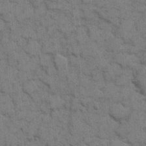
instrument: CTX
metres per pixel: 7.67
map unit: eHh
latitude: 8.3656
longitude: -64.8758
